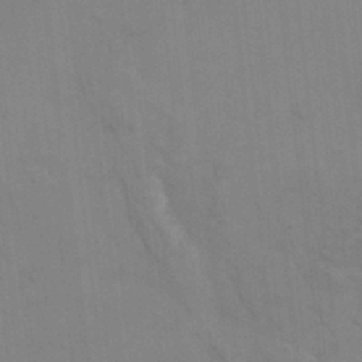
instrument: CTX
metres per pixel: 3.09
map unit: HNhu
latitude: 2.9136
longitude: 9.2187
